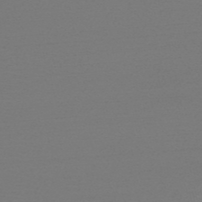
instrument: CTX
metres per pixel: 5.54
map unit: HNb
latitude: -50.7463
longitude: -43.6127
